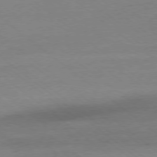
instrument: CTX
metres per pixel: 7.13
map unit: Ap
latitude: -78.4629
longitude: -55.8961
